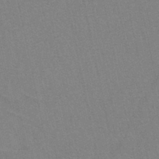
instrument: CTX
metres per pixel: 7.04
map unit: HNb
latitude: -45.3699
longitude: -41.7071
